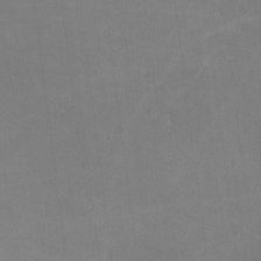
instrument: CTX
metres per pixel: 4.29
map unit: lHvf
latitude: -11.8611
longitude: -101.8017
